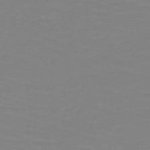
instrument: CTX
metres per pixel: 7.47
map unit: HNb
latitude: -49.3510
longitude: -51.2348
